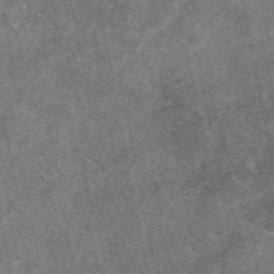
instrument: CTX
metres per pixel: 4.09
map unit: eAb
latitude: 47.4049
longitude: 121.1620
